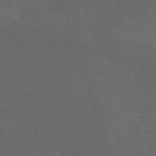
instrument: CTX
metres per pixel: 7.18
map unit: HNb
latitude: -55.8234
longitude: -45.2159
